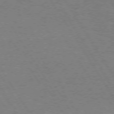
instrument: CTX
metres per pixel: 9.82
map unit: Hpe
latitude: 73.1215
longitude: -129.5749
